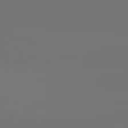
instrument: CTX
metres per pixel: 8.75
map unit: lApd
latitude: 81.5182
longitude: -152.7813
